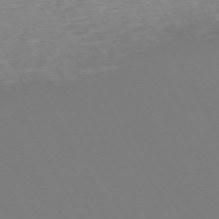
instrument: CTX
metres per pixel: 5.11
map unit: Hpe
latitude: -72.4818
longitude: 10.4062
